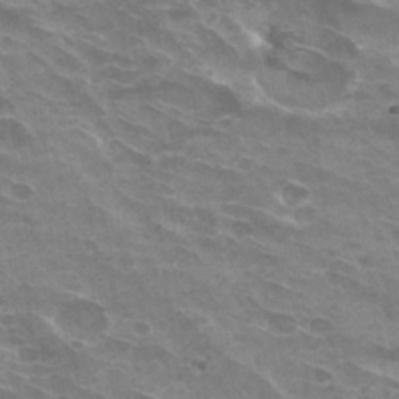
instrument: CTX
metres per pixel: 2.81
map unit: Hto
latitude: 33.1970
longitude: -42.7813
